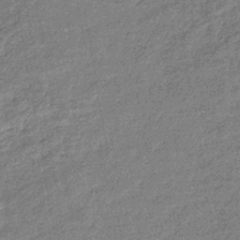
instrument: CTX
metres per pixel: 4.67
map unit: eHb
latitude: -38.5007
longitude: 80.4062
